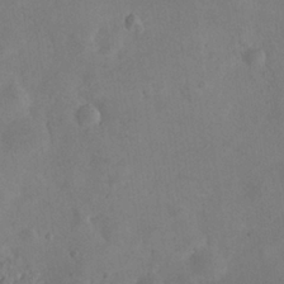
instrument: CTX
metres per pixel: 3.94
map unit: eHh
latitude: 25.6127
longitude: -66.2333
